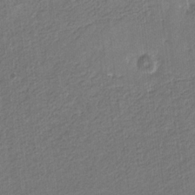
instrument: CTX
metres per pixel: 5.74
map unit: eHb
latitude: -30.2361
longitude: 65.8800
